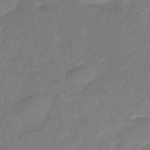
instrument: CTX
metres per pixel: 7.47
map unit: eHb
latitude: -41.4643
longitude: 81.5399
